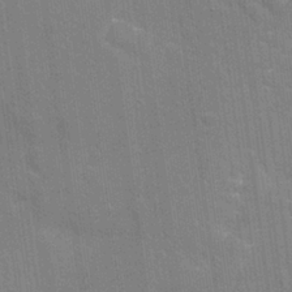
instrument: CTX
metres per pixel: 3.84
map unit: Nhu
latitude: 25.4993
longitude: -54.4979
